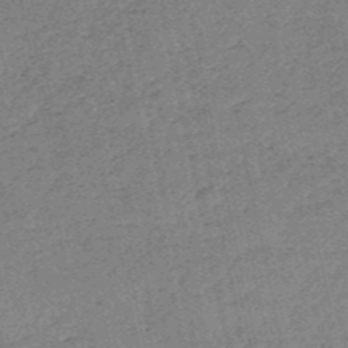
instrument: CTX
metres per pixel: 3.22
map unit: HNb
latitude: -53.3698
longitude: -39.7638
